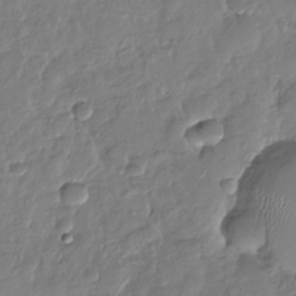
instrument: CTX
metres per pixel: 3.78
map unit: Nhu
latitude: -29.0864
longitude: -61.8583
